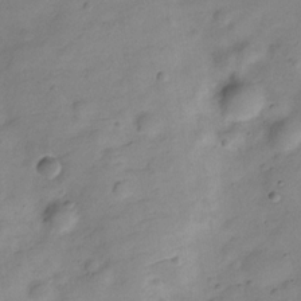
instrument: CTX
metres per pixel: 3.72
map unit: Hve
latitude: -28.8597
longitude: 92.7841
